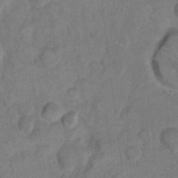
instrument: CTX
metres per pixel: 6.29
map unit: eHh
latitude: 12.5357
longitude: -64.9703
